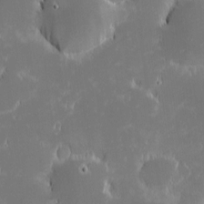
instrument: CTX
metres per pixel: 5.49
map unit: eHh
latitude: -1.5399
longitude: -84.2523
